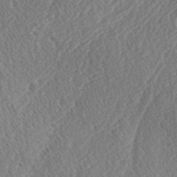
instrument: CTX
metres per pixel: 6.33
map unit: lAa
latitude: -3.0864
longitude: -129.2348
